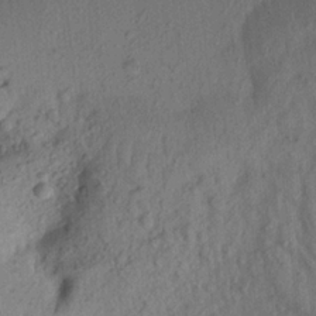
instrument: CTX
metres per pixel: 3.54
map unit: Aa
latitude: 20.4601
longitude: -147.6505
